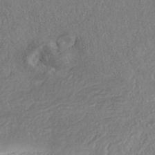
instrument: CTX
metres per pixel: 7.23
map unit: eHh
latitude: -42.1983
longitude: 121.0675
